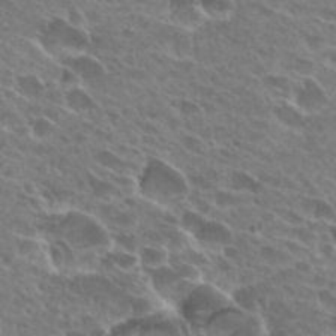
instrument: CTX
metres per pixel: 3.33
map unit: Hto
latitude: 27.9906
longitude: -42.3278
